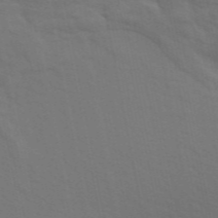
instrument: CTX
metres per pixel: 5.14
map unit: ANa
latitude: 48.9514
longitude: -76.8002
